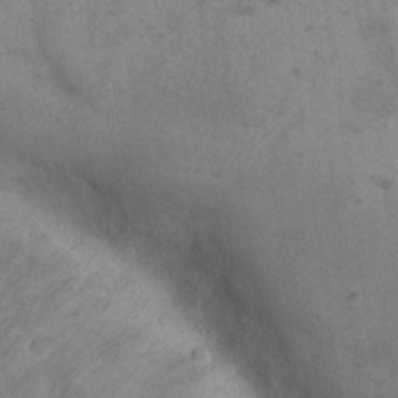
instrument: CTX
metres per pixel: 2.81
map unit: eHh
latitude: 20.8947
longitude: -62.0633
